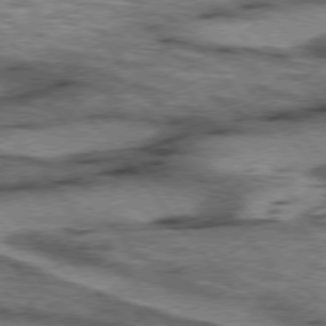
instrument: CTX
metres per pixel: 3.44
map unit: lApd
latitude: 75.5560
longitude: -48.9325
